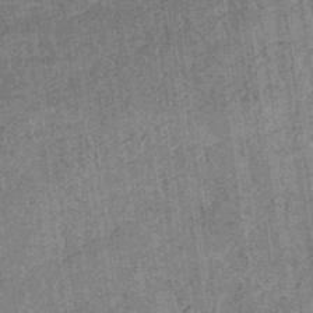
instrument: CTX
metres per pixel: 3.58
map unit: eHb
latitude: -35.3510
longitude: 79.2187
